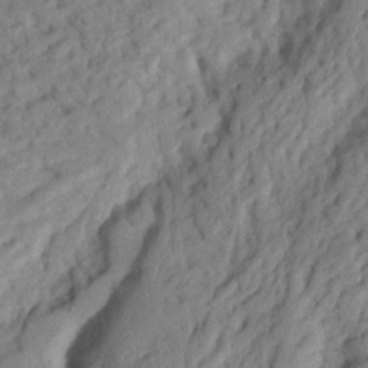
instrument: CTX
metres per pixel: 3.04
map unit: Nhu
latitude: 20.4223
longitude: -76.7435
